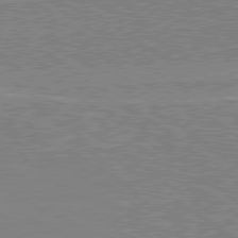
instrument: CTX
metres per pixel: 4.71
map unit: Hpe
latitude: 78.8947
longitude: -164.9892
